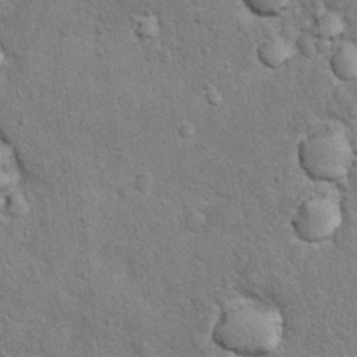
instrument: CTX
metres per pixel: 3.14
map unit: Hto
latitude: 11.2537
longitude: -37.1970
